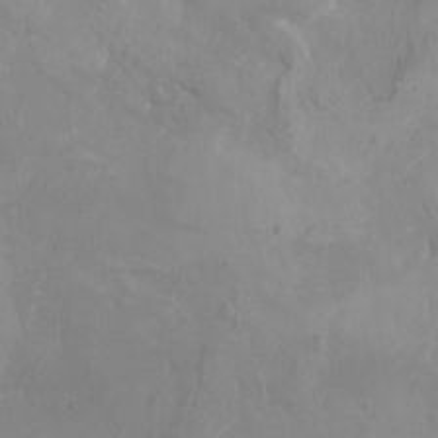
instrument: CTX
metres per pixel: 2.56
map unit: Nhu
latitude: -8.3873
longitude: -78.6869
